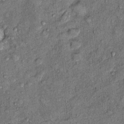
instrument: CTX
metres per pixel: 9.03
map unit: Hto
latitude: 11.7639
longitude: -37.5938
